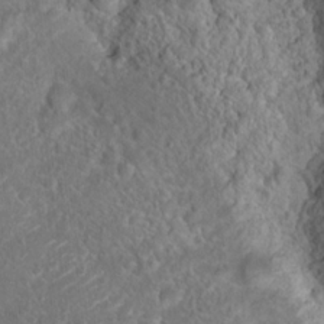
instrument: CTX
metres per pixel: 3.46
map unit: Hto
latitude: 17.5371
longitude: -41.4615
